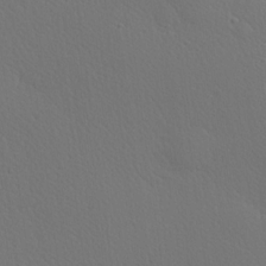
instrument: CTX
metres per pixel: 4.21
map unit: Hve
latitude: 19.2915
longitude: 149.8045
